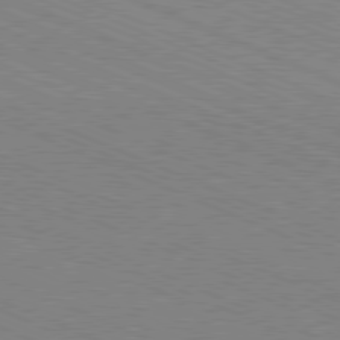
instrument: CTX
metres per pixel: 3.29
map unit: Hpe
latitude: -81.5588
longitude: 16.6141
